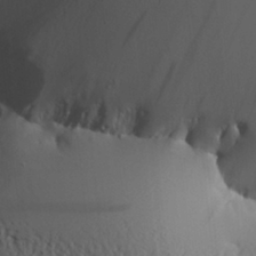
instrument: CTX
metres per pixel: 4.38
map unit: Aa
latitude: 26.8569
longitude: -133.9528
